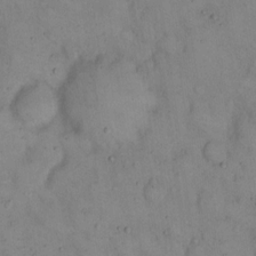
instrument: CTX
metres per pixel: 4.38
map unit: eHh
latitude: 15.4805
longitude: -62.1956
